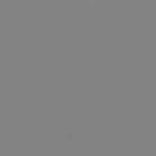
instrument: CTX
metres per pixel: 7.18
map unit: lHb
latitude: -49.6722
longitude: 81.8234
